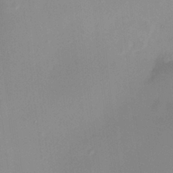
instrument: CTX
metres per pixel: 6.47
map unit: HNhu
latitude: 7.5371
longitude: 10.2740
